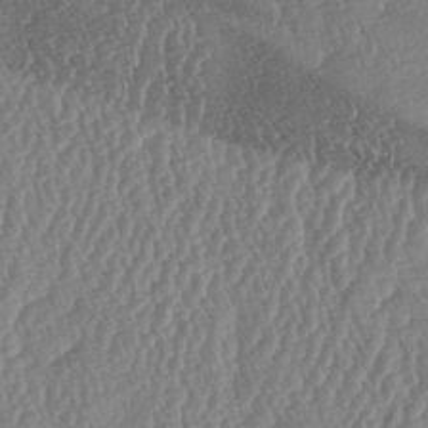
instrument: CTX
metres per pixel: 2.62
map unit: lAa
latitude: -6.0661
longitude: -130.1956
